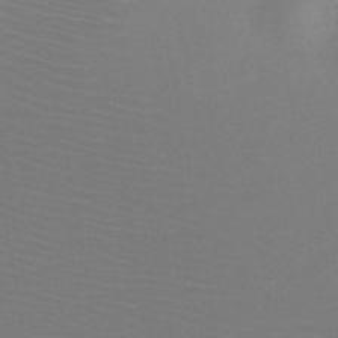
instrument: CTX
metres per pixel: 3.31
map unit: HNb
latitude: -47.4832
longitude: -43.6127
